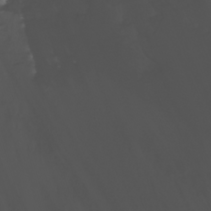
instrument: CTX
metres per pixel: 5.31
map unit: Nhu
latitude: -8.2739
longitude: -84.1956
